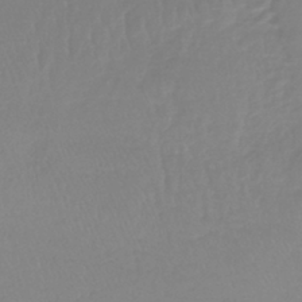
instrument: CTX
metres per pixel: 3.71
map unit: lHb
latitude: -40.4818
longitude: 67.4076
